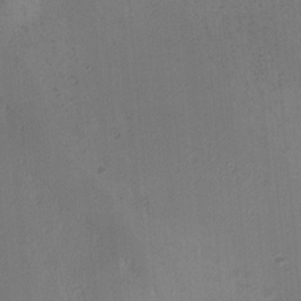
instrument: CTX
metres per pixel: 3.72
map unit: Ave
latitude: -7.8233
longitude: -121.8206
